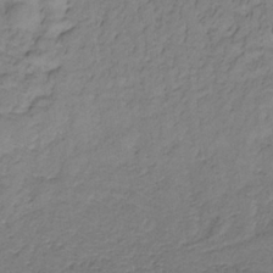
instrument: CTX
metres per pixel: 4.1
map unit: lHb
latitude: -32.9542
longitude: 65.8800
